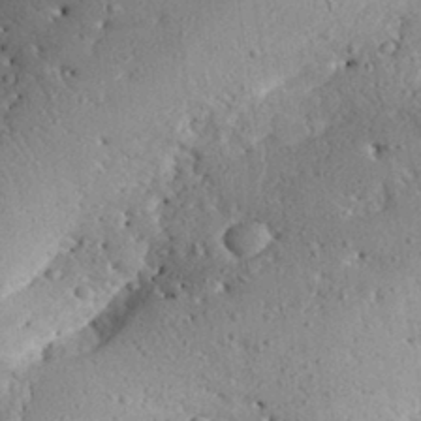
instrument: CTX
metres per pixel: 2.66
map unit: Aa
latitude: 31.3860
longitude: -133.8394
